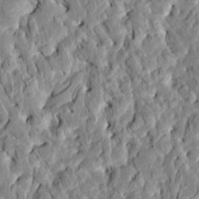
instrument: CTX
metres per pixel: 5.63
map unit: HNhu
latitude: 7.0269
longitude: -2.6301
